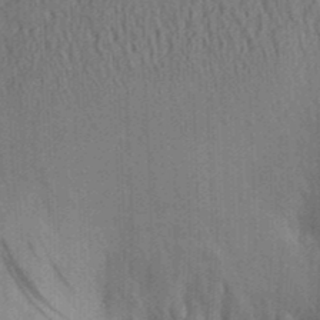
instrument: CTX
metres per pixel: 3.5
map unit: Aa
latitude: 28.8758
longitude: -138.8380
